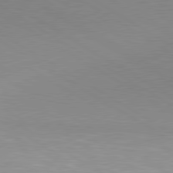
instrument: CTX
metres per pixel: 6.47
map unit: lApd
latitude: 80.2333
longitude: 156.2550
